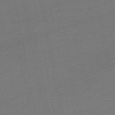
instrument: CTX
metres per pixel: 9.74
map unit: HNhu
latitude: -48.5574
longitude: 100.6896
